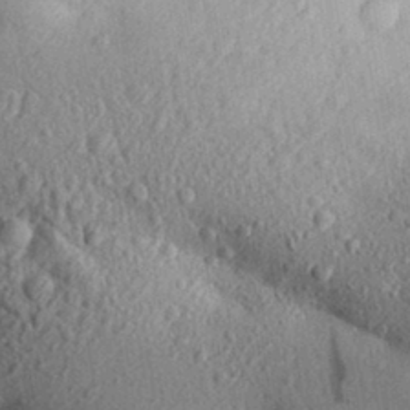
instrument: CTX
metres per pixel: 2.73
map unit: Aa
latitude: 30.7058
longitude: -146.7813
